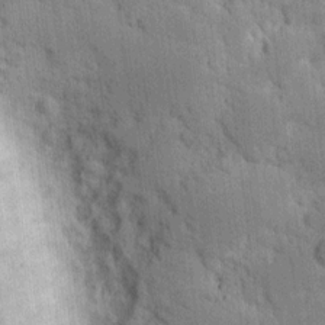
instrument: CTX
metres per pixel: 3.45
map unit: eHh
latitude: 8.5546
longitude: -65.9528
